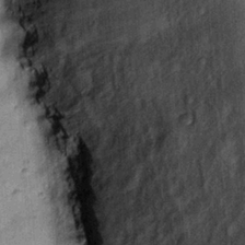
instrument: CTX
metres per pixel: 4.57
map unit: Hto
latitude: 14.5735
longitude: -35.0080
